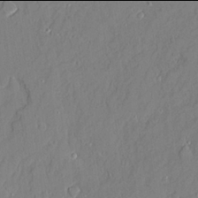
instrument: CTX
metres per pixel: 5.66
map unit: Ave
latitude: 21.9906
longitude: -128.6301
